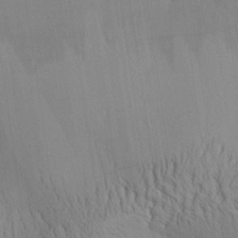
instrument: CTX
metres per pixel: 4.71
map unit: Aa
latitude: 30.6302
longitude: -144.8380
